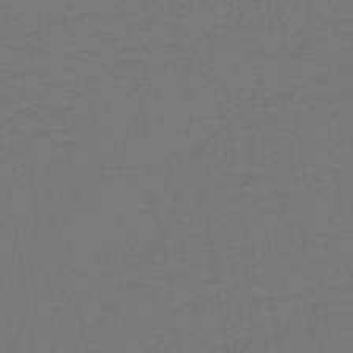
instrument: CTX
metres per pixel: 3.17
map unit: lHb
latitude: -43.5021
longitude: 53.8422
